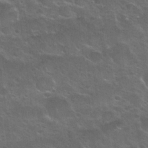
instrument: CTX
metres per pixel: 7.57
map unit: Nhu
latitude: 24.7813
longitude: -50.8569
